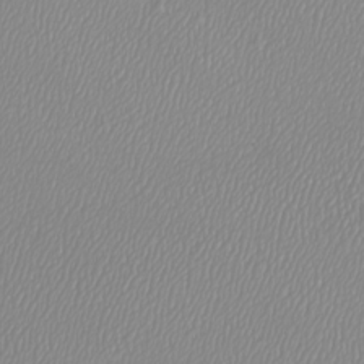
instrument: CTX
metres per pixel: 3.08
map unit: Htu
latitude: -6.3495
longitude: -73.4805
